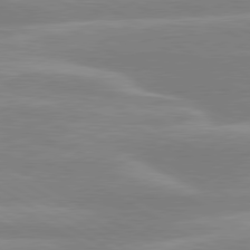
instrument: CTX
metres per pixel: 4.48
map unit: lApd
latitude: 80.1011
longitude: -134.1389
